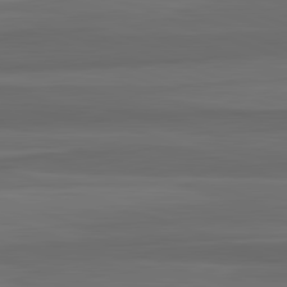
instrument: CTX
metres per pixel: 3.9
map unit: lApd
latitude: 82.7435
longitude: 176.6141
